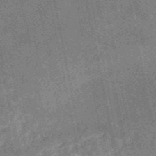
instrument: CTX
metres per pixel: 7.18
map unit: HNb
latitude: -53.1620
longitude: -49.3671
